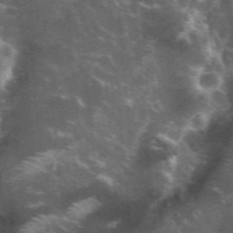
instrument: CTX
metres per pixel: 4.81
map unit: eHh
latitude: 35.0080
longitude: -59.9339
